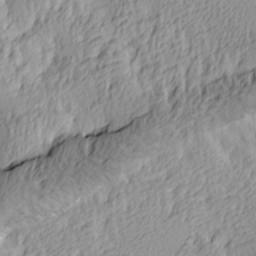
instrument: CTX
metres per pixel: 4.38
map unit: Ave
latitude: 4.0633
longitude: -113.6505
